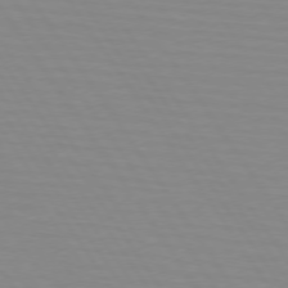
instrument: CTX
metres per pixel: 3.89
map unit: lApd
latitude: 74.2145
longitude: -78.9325
